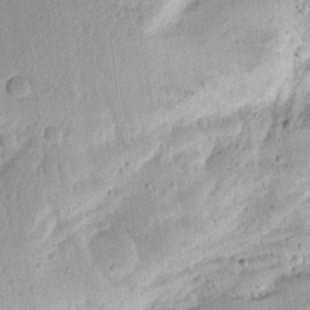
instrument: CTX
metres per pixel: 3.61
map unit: Aa
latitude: 13.6316
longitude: -139.5560
